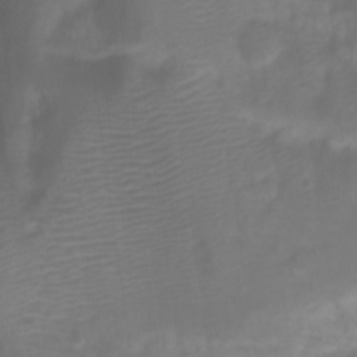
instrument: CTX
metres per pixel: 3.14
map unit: Htu
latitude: 2.2900
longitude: -22.1578
